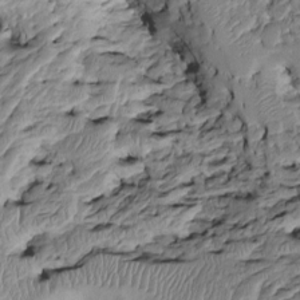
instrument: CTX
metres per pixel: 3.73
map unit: Htu
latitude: -6.4818
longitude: 154.4440
